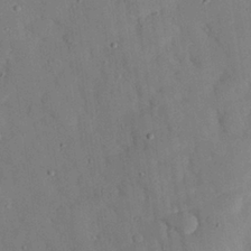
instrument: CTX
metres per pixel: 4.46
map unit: eHh
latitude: 27.1403
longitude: -79.6127
